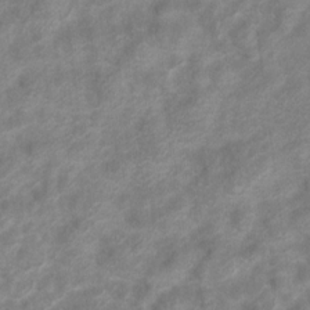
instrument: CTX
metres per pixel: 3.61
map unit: Hto
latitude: 6.9703
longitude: -31.6127
